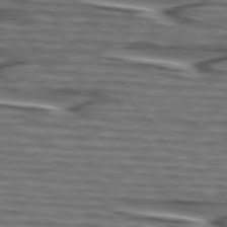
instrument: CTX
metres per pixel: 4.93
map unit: lApd
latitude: 75.2726
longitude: -71.7638
